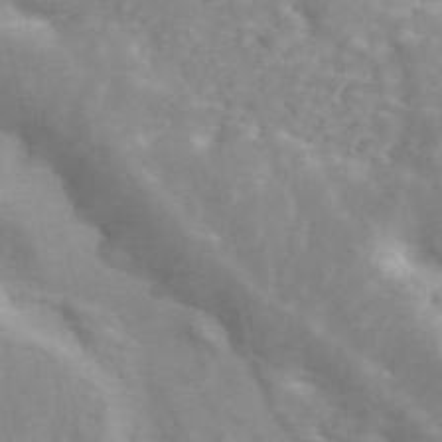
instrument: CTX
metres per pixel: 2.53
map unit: ANa
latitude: 45.5182
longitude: 26.5573
